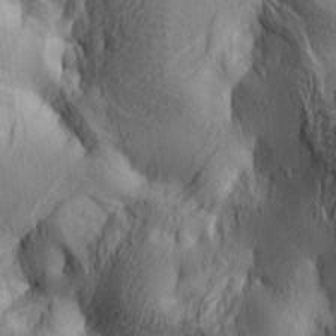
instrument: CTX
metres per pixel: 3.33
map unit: lAa
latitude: 4.8569
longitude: -112.6679
